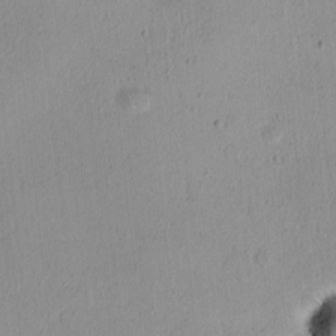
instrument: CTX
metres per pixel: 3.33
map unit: Ave
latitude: -8.4251
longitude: -121.7450
